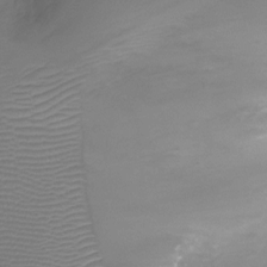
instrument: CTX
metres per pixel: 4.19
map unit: Ht
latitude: -7.0864
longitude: -19.3103
